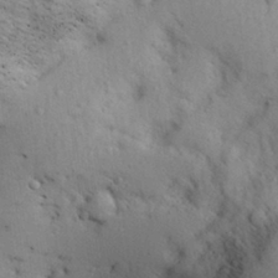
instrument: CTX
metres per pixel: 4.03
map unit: Aa
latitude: 28.6679
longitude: -144.8380
